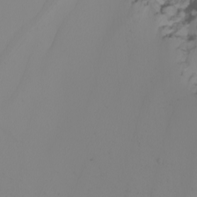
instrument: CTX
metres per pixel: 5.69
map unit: Nhu
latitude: -6.4629
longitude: -93.3103
